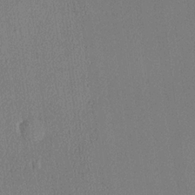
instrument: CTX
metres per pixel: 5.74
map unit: lHvf
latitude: 21.4805
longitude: 140.8786
